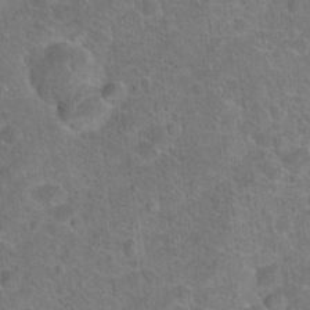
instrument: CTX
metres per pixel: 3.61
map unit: Hto
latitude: 18.4790
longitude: -43.4049
